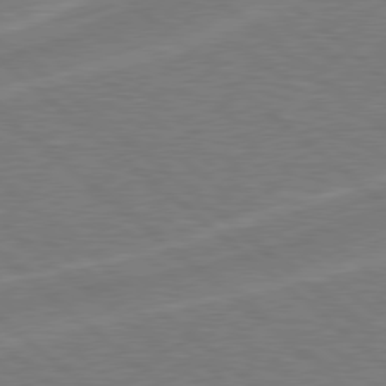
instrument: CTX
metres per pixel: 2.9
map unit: Hpe
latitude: 78.4034
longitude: -152.8758
